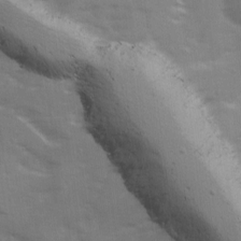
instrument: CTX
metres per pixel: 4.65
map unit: Ave
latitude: 12.7435
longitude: -102.7057
